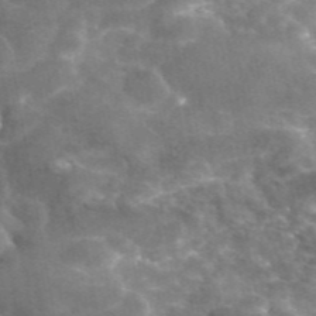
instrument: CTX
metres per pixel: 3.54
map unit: eAb
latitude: 45.6127
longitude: 120.7841
